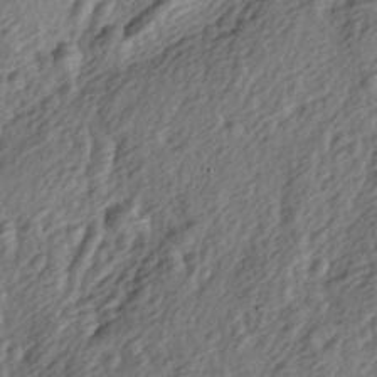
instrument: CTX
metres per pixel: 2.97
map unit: lAa
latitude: -4.3306
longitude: -123.1025
